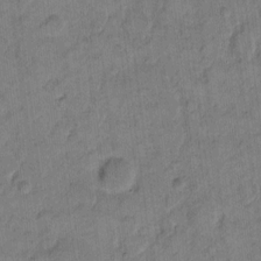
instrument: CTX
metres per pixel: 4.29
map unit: eHh
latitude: 11.8395
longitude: -65.7261
